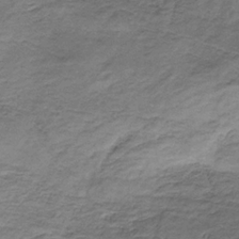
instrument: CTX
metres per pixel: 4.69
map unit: HNb
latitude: -31.5210
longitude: 61.3132
